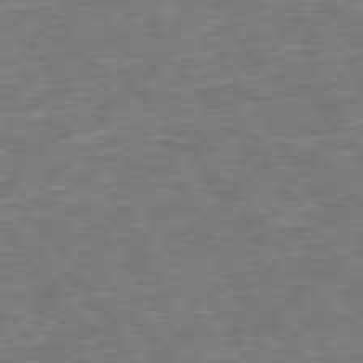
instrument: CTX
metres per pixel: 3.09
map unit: Hpe
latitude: 73.7828
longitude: -125.1970
